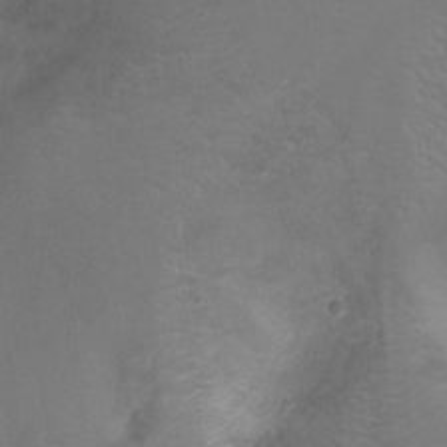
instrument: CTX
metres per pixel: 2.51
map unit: Ht
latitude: -4.5762
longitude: -19.0458
